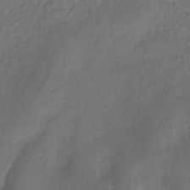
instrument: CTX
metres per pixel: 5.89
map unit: eHh
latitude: -39.4832
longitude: -28.0255
